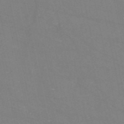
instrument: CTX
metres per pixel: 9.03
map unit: HNb
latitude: -54.5196
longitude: -38.0444
